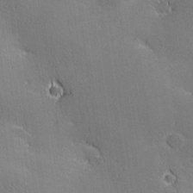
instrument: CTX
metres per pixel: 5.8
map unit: lHvf
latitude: 27.7639
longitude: 141.5021
